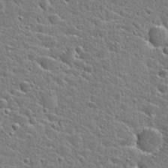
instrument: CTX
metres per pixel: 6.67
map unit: Hto
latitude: 24.3278
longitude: -44.3845
